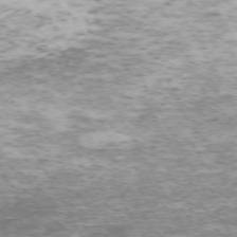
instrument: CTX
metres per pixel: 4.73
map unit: Hpe
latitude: -72.0472
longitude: 7.6722
